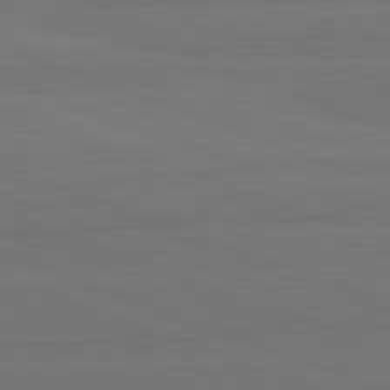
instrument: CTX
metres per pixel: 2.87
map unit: lApd
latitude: 82.5923
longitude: 165.3132
